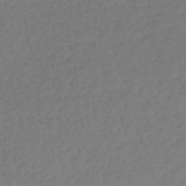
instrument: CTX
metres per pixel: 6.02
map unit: lHb
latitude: -46.2928
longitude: 61.7667
